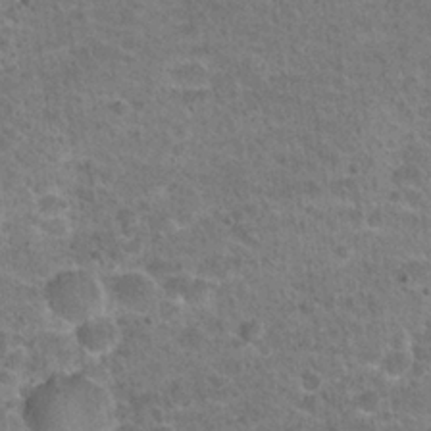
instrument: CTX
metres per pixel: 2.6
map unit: Hto
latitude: 21.7639
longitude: -48.9514
